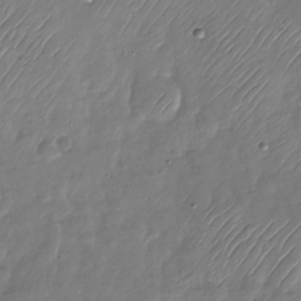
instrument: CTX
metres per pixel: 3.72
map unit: Nhu
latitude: -28.7085
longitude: -58.4790
